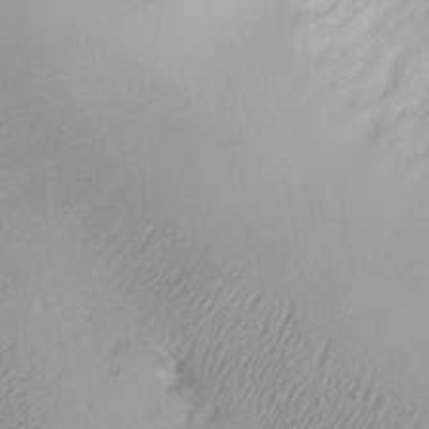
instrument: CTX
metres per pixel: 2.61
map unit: eHh
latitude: -8.4251
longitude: -69.6883
